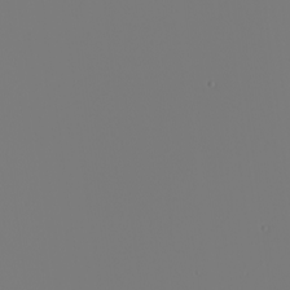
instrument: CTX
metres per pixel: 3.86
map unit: Nhu
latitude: -6.0661
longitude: -95.9717
